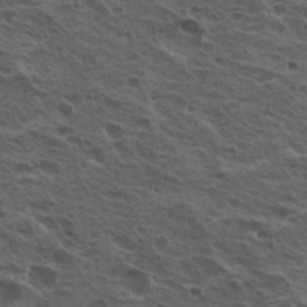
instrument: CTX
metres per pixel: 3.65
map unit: Hto
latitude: 19.2159
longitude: -32.1767
